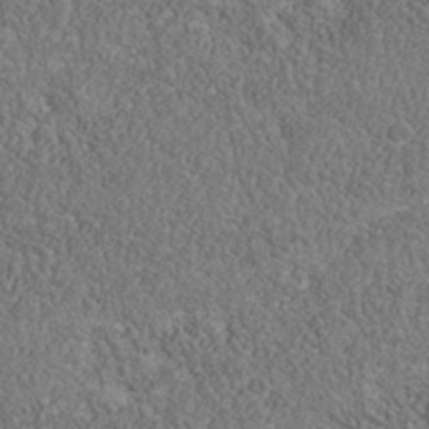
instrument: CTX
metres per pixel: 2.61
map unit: Nhu
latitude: -40.0472
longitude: -84.1956
